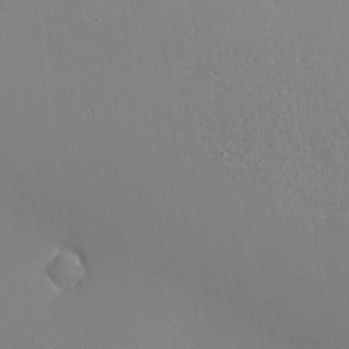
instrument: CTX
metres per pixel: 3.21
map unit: eHh
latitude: -3.4832
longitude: -80.8758
